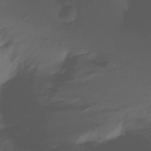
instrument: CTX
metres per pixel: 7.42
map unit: Nhu
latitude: -13.8422
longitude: -63.0837
